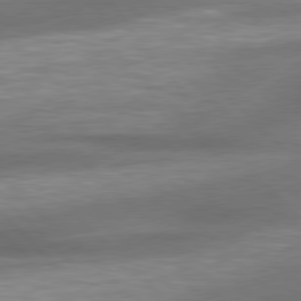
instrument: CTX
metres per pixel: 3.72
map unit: lApd
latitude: 79.1403
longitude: -115.5749
